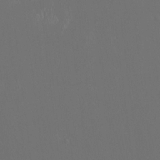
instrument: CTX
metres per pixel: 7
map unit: HNhu
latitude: -1.0676
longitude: 0.9164
